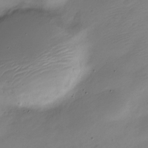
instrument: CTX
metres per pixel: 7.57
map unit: Nve
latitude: -22.3684
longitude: 105.8800
